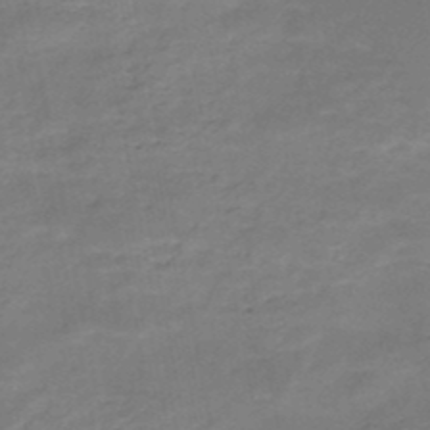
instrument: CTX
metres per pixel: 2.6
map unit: HNb
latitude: -49.1620
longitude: -39.3671
